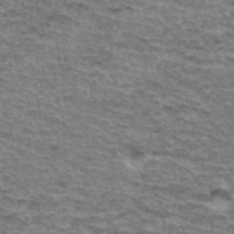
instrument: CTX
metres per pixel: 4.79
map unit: Hto
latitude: 36.5357
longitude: -43.4993
